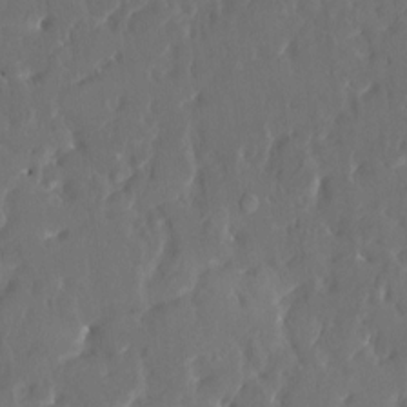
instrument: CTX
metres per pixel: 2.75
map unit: HNhu
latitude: 4.3278
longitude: 10.1228
